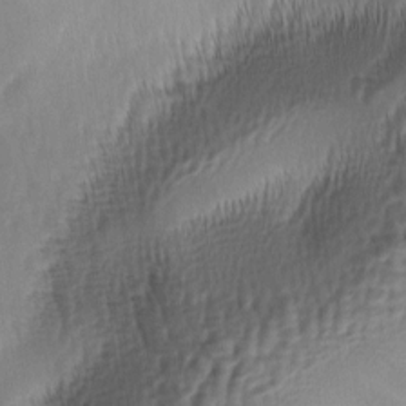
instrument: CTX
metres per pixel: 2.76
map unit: lAa
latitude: -5.4643
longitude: -123.6883
